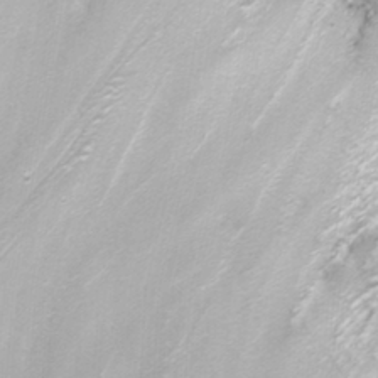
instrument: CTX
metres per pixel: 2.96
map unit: Nhu
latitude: -4.6707
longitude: -75.0270
